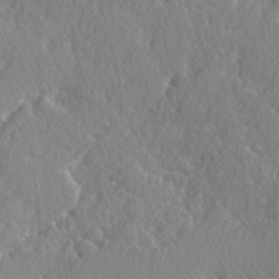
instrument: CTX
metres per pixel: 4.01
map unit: lAvf
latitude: -5.1809
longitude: -109.2726
